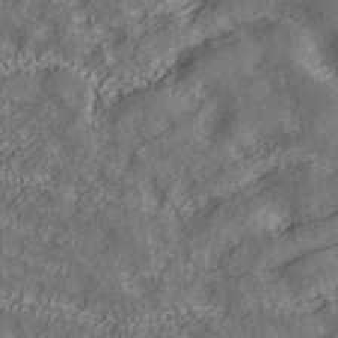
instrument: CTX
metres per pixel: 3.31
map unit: ANa
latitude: 39.9717
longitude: 35.1809
